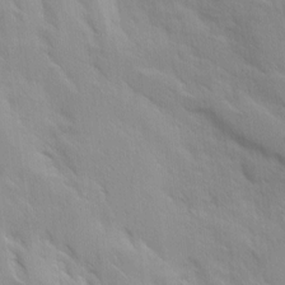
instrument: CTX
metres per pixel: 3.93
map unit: Ave
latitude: 9.1592
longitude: -103.7260
